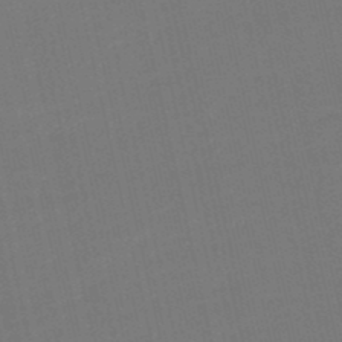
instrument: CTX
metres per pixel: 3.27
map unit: eHb
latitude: -48.2740
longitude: 88.5573
